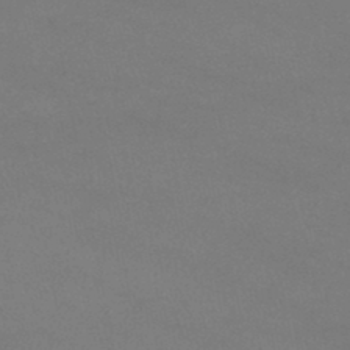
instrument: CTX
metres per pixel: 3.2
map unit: lHb
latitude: -38.6897
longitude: 73.2376
